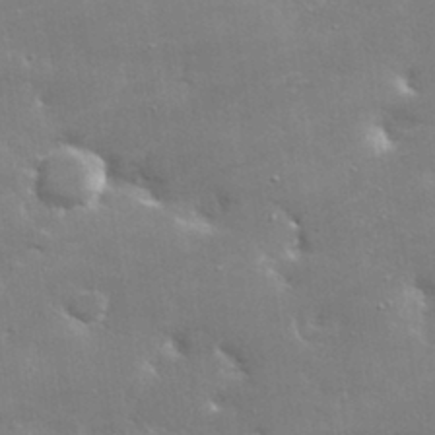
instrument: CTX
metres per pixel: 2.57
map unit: lHvf
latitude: 32.4790
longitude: -93.4615
